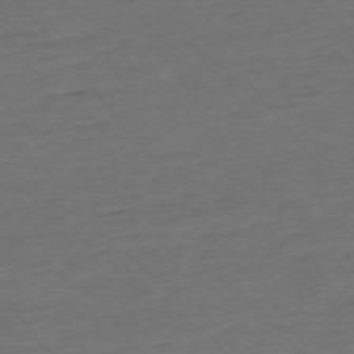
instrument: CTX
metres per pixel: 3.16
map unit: Ap
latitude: -75.2943
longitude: -83.0269
